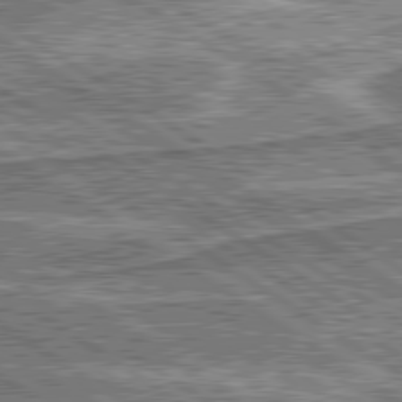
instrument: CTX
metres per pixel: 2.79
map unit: lApd
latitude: 80.3845
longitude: 173.5021
